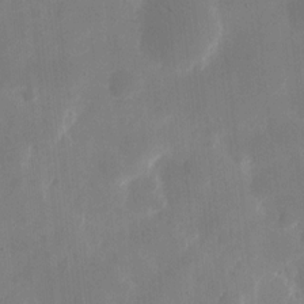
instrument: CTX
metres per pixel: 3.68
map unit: eHh
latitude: 11.2726
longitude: -67.8205
